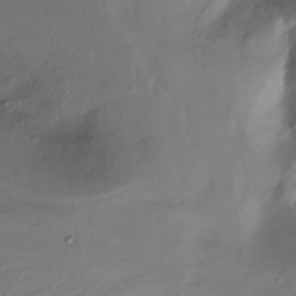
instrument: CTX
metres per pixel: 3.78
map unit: Nhu
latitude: -12.5196
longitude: -61.6694
